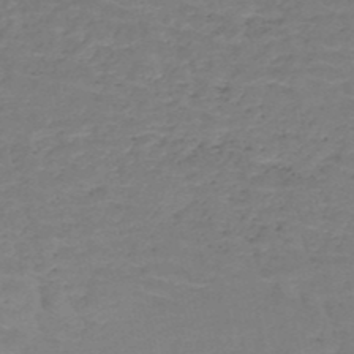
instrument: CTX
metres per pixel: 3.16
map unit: HNb
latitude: -50.4251
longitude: -52.7813
